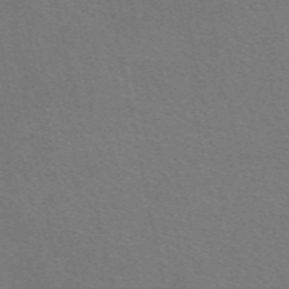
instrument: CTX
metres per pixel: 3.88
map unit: eAb
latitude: 51.2537
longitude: 111.6344
